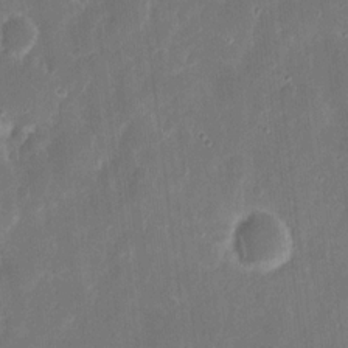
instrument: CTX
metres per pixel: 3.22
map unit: eHh
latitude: 12.6491
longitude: -72.9136
